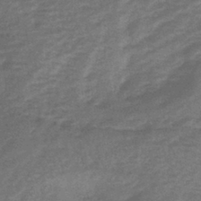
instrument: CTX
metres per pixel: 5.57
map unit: lHb
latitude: -42.6896
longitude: 80.5574
